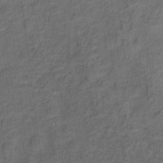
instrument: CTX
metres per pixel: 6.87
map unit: Ht
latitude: 10.2523
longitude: -40.3845
